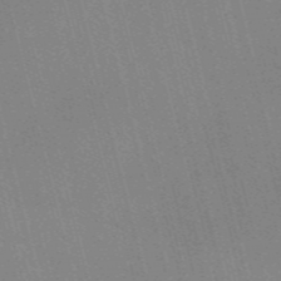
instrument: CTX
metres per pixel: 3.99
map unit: Nve
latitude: -57.5021
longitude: 62.3684
